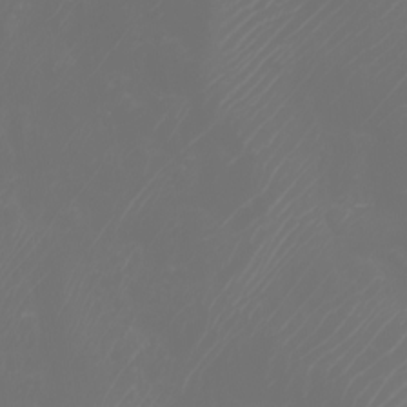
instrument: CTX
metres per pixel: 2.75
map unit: Htu
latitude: -7.0297
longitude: -73.8773
